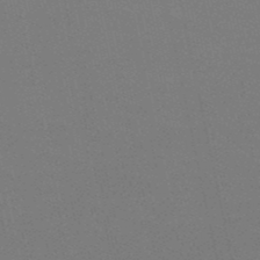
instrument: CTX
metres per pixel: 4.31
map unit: HNb
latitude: -49.5399
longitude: -52.4790
